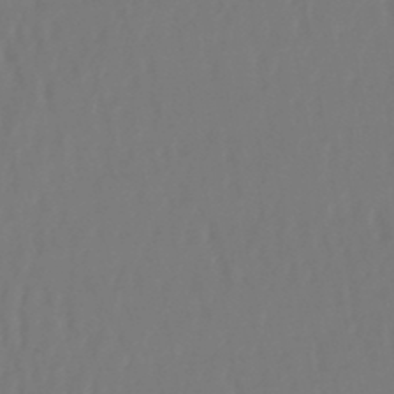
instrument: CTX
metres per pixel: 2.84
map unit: lHb
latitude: -47.1809
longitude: 61.6722
